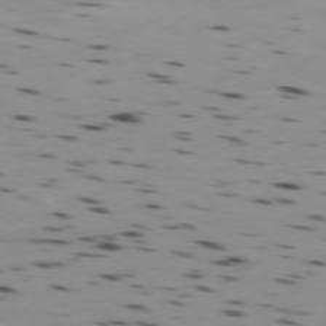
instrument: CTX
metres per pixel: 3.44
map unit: Ap
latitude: -79.1809
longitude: -63.5182
